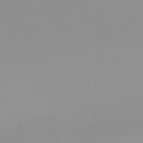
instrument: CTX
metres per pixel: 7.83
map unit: Nhu
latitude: -67.9367
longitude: 38.2362
